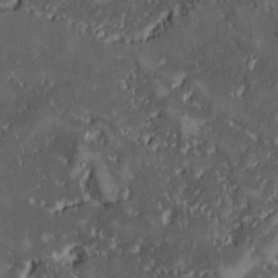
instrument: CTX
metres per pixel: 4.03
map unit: Ave
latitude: -9.5777
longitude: -116.5735
